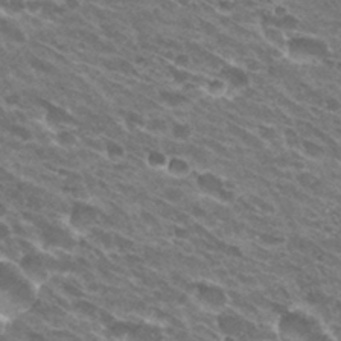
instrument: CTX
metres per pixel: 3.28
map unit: Hto
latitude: 31.5183
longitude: -43.5938
